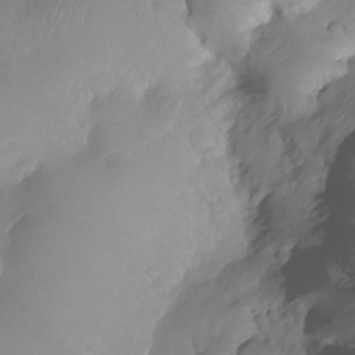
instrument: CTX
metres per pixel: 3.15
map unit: HNhu
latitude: -24.1606
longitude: 50.5763
